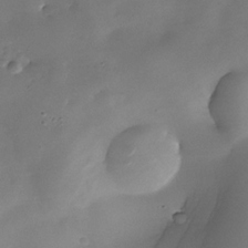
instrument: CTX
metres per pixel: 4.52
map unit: Nhe
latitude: -34.3495
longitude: -144.2711
